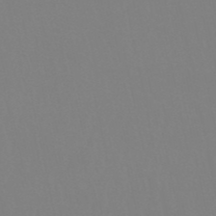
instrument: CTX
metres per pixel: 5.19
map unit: eHb
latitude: -50.6140
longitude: 73.5588
